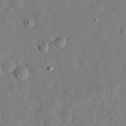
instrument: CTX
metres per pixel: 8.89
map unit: eHh
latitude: 32.5357
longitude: -76.4034
